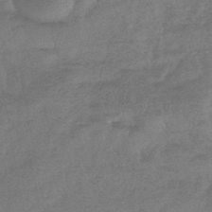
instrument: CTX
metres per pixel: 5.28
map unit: lHb
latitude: -43.6532
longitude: 81.1431
